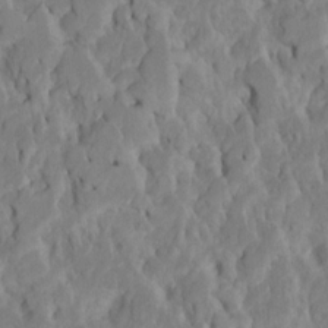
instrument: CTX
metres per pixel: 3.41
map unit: Htu
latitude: -7.3131
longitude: 145.1242
